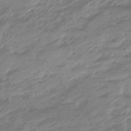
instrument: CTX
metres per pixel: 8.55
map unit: eHb
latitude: -48.1795
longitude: 84.3117
